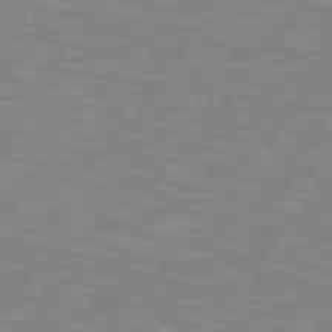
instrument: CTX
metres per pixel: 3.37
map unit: lApd
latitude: 73.9339
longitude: -53.1781
